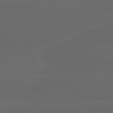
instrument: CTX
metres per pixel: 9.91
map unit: lApd
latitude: 80.2711
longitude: -116.2145
